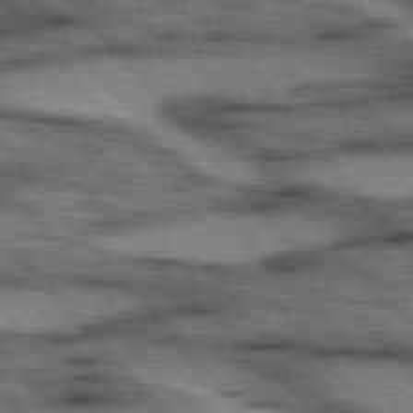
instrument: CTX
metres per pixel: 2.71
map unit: lApd
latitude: 75.6694
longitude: -49.8016
